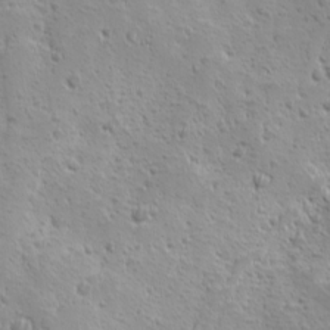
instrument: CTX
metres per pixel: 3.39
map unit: Ave
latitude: 10.1011
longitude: -104.7247
